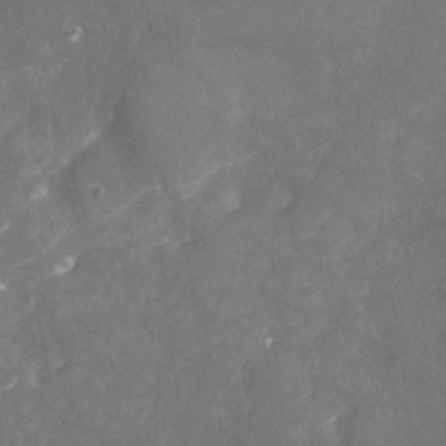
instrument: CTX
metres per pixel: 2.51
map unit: Nhu
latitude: -25.4832
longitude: -56.9324
